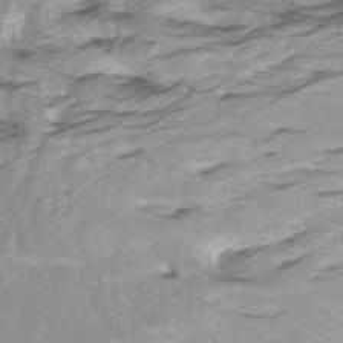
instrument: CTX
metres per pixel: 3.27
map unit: Nhu
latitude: -5.3131
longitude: -77.1970
